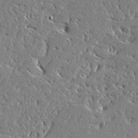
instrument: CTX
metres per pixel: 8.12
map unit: Ave
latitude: 13.4616
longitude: -138.2900
